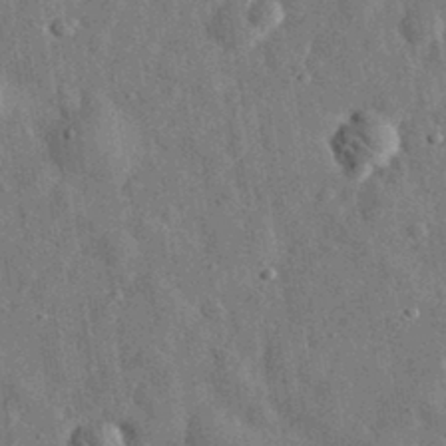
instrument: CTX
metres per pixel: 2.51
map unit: eHh
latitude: 31.5749
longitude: -74.4223
